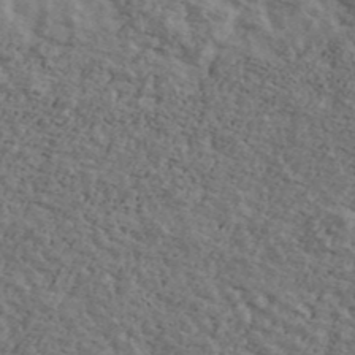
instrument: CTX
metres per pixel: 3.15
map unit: Ave
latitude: 40.5356
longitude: -108.1766
